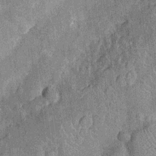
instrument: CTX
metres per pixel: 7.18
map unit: Nhu
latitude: -12.2740
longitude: -23.4048
